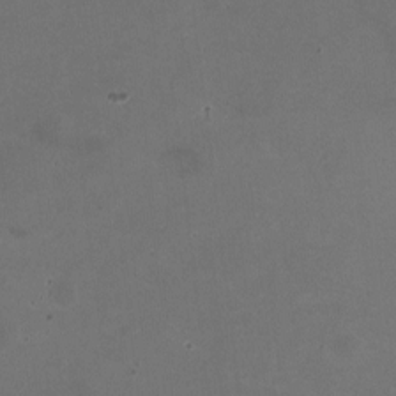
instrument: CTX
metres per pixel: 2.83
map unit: HNhu
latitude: -2.6518
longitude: -3.2348
